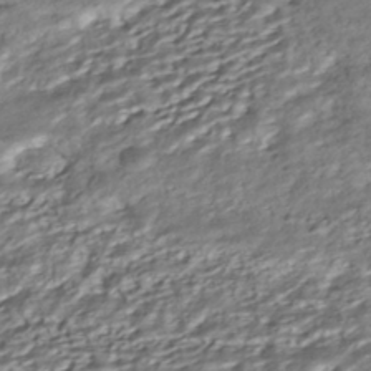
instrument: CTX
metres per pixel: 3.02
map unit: ANa
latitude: -42.2739
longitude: 109.3321
